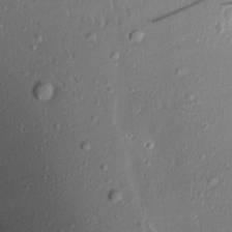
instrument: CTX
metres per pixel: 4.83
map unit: Aa
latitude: 17.7261
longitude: -148.6868
